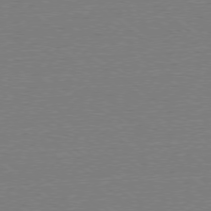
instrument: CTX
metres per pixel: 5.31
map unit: Ap
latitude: -78.4251
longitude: -82.5356
